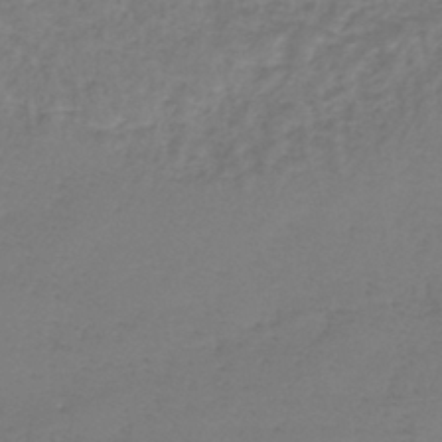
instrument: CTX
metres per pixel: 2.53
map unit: lHb
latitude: -41.7855
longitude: 72.7652
